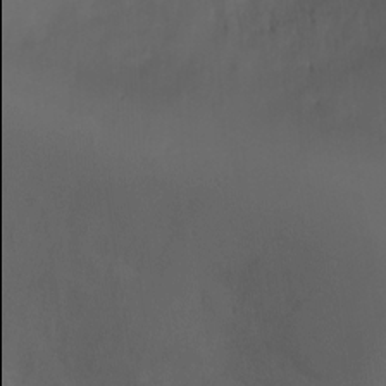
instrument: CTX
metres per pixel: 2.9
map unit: Ht
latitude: 0.8002
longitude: -21.9906
